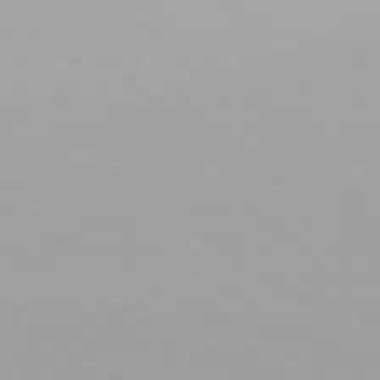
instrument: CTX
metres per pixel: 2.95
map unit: Hpe
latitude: 77.2726
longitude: -172.7057
